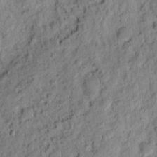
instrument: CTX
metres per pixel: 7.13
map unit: Ht
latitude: 8.1200
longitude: -75.5938
